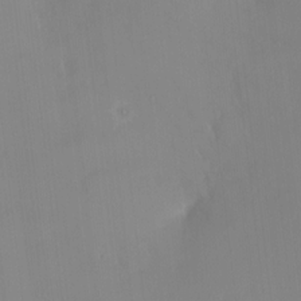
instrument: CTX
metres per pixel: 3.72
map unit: HNhu
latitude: 6.1200
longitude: 1.6155
